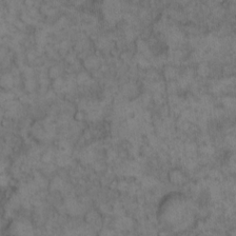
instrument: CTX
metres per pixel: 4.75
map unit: eHh
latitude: 13.5371
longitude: -64.5546
